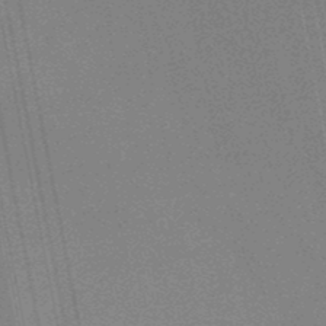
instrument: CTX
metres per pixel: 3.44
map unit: lHb
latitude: -48.1417
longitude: 68.8219
